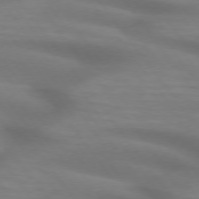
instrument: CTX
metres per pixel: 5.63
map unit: lApd
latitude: 74.8191
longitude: -59.9150
